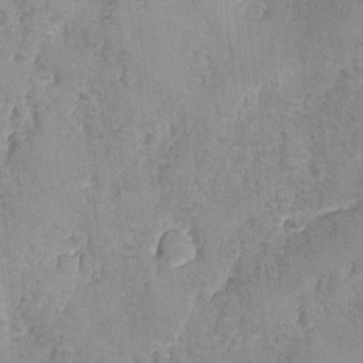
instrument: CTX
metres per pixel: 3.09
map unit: Ave
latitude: -7.5966
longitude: -118.5168
